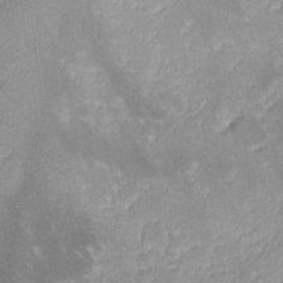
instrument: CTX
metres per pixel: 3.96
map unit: lHvf
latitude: -14.7275
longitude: -102.6868
